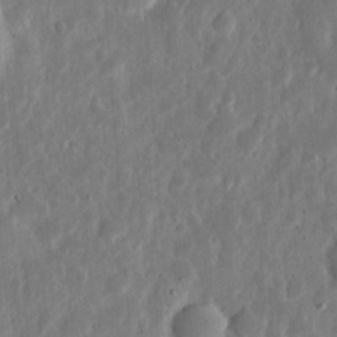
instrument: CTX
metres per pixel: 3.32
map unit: eHh
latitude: 6.9136
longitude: -70.6868
